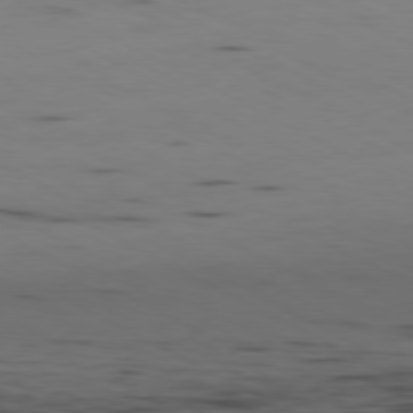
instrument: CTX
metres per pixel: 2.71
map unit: Ap
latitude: -80.5196
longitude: -94.6302
